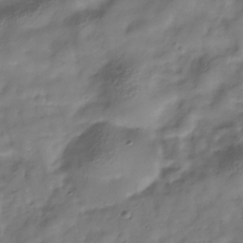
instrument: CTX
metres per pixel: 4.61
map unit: Hve
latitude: -31.7855
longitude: 90.2740
